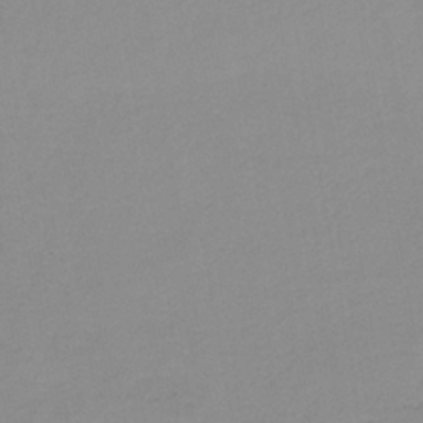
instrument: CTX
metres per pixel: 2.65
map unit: HNb
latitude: -35.3510
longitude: 51.7666
